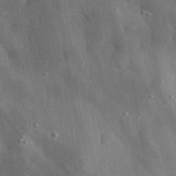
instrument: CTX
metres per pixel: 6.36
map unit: eHh
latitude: 30.8569
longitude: -76.6679
